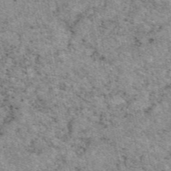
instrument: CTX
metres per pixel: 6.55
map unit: eAb
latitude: 48.1578
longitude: 116.2172
